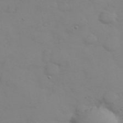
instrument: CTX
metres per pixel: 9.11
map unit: eHh
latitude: 38.3656
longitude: -67.4237
